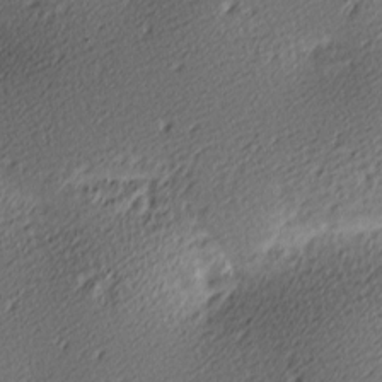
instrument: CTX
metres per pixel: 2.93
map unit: lAa
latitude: -9.9556
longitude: -126.3467
